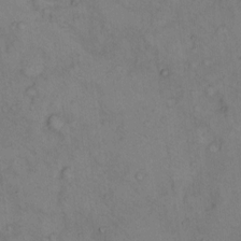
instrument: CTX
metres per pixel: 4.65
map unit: Hto
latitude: 7.7261
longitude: -60.1389
